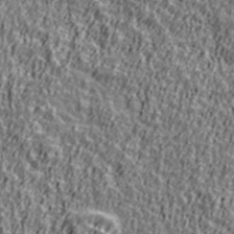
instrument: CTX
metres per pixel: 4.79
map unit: Ave
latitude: 41.4615
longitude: -112.4601
